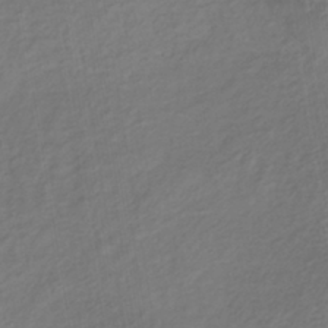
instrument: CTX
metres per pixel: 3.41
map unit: lHb
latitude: -37.7477
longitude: 71.0298
